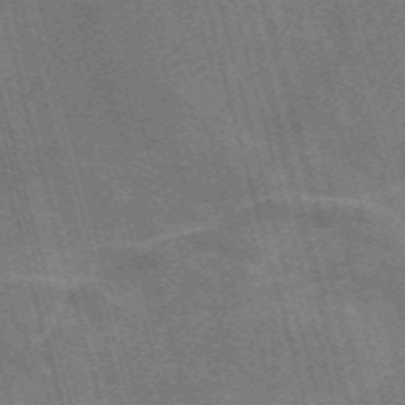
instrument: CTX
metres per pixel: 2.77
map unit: Nve
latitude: -59.2942
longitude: 65.4644
